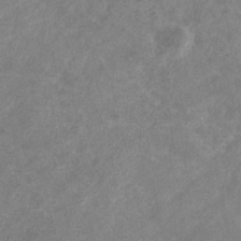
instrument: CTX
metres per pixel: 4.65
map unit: eHb
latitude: -31.4832
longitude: 70.6708
